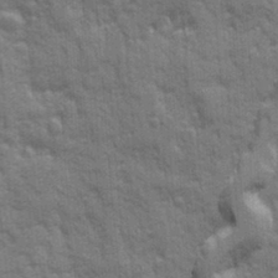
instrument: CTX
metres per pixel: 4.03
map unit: Ave
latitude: 20.1956
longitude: -133.3104
